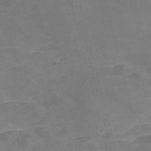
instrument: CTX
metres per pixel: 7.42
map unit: Nve
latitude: -58.5384
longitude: 51.1242
